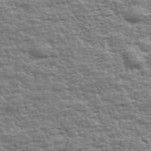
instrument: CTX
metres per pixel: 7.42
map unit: Ave
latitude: 42.5546
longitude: -112.9703
